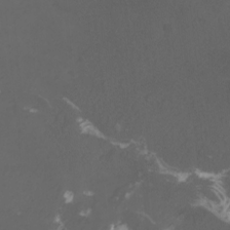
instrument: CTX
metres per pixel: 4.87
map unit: Htu
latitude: -11.5588
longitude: -74.2523
